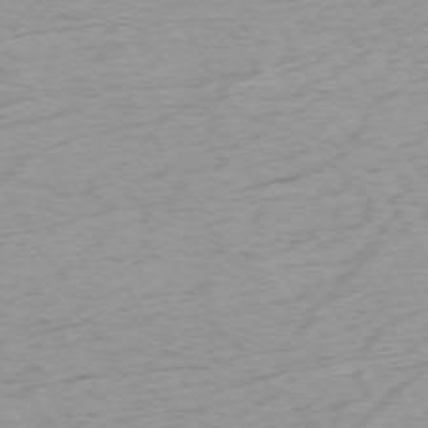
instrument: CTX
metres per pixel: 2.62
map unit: Ap
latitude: -72.9919
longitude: -68.7246
